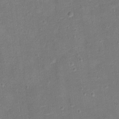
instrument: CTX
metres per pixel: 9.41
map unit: Hto
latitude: 12.9892
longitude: -38.8002
